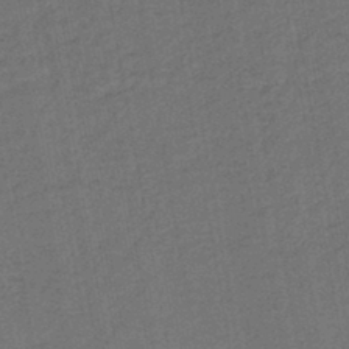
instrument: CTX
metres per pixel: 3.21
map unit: lHb
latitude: -43.5966
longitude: 61.3321
